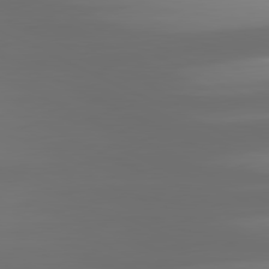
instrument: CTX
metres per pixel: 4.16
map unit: lApd
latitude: 81.0647
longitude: -139.4804
